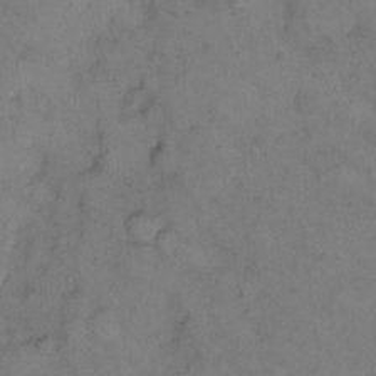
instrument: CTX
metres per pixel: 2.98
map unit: eHh
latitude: 9.4615
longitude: -62.6680
